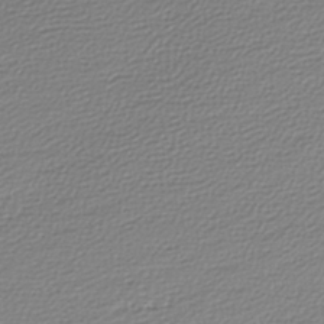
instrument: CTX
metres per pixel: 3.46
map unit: lHb
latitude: -42.7463
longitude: 71.0487
